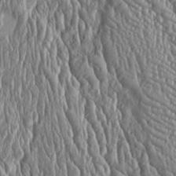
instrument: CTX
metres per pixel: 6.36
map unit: Htu
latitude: -4.4818
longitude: 158.0661
